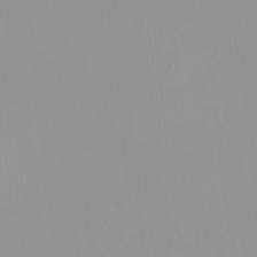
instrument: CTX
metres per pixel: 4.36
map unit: HNhu
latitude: -0.1417
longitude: -5.7072
